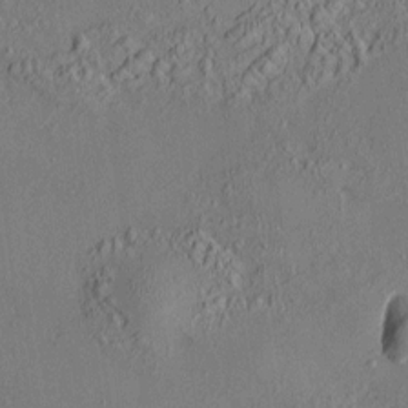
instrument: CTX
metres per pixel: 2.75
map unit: HNhu
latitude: 7.0269
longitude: 14.9731
